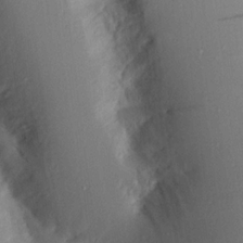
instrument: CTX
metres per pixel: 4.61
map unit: Aa
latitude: 15.9717
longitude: -148.4223
